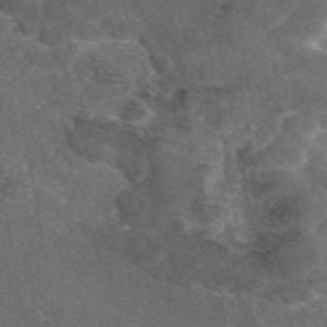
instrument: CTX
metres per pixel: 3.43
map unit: eAb
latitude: 46.6302
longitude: 112.4629
